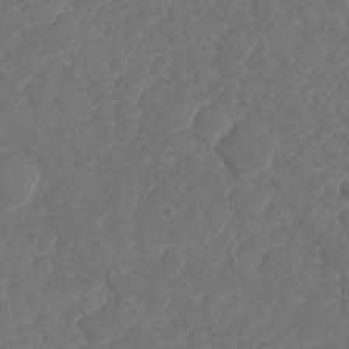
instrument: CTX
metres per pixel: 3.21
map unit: HNhu
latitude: -25.2943
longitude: 49.6911
